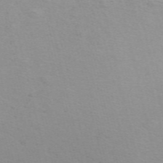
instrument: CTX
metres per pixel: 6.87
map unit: ANa
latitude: 51.5371
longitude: -71.1970
